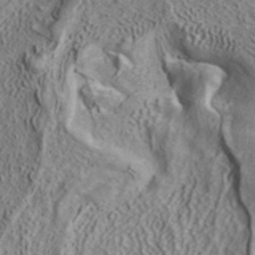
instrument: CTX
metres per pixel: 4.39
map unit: ANa
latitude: 40.9892
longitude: 15.0109
